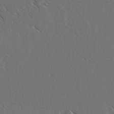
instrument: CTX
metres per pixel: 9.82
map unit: lAvf
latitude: -3.4832
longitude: -113.9528
